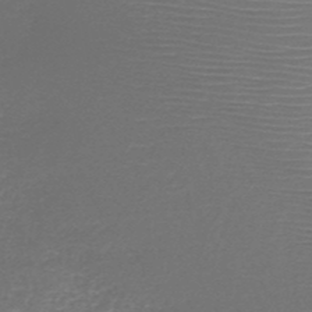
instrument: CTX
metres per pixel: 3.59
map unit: HNb
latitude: -48.3873
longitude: -41.8583
